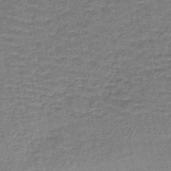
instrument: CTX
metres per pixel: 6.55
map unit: lHb
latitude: -40.6329
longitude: 59.4832
